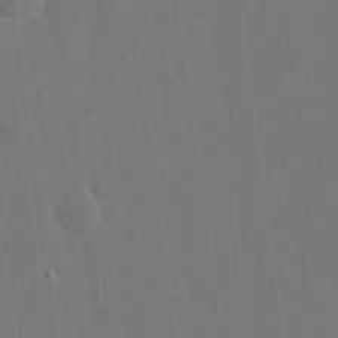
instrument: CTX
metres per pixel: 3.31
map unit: eHh
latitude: 19.0080
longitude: -67.7260
